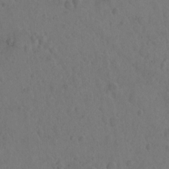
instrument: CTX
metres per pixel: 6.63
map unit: Hto
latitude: 8.4034
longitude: -61.3104
